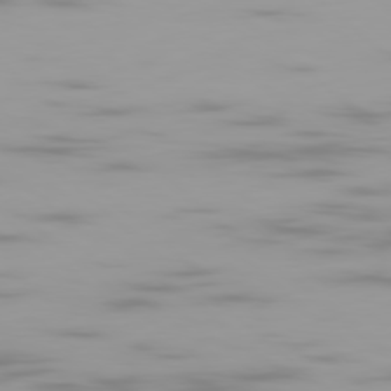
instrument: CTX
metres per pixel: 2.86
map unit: Ap
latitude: -79.6344
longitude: -69.4049
